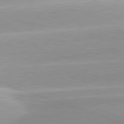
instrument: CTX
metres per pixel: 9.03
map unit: lApd
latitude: 81.4804
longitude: -158.8191
